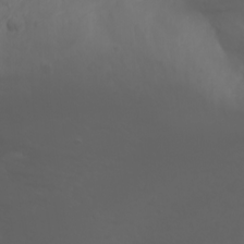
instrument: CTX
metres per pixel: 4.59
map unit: Nhu
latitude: -1.6155
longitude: -75.1214
